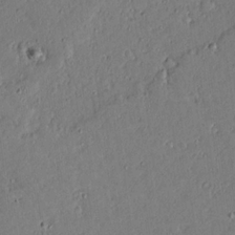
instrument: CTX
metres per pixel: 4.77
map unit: lAvf
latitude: 16.2145
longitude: -127.7261
